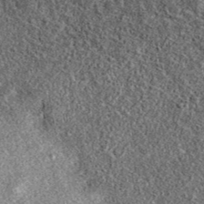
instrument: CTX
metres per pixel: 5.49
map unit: eAb
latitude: 38.4601
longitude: 108.4629
